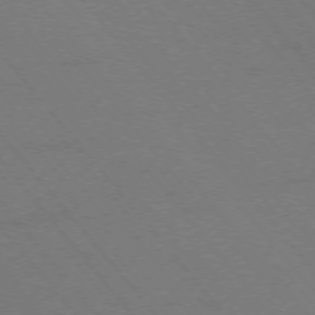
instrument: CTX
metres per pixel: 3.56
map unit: Ap
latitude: -75.8045
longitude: -74.4412
